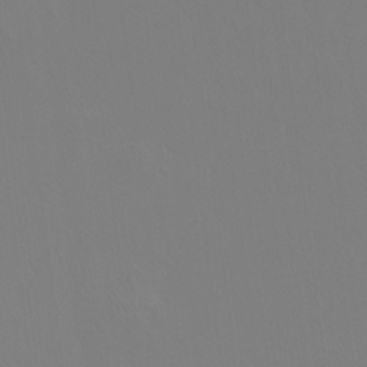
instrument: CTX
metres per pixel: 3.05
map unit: Htu
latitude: -16.0094
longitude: -46.6680
